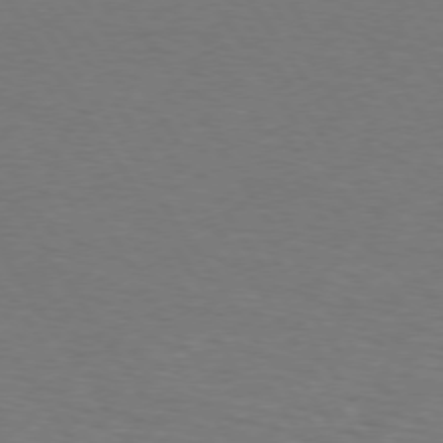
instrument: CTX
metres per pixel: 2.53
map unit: lApd
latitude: 74.1200
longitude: -74.3278
